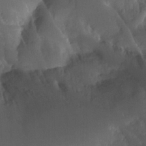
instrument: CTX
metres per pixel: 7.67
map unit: Htu
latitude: -12.5763
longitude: -73.7828
